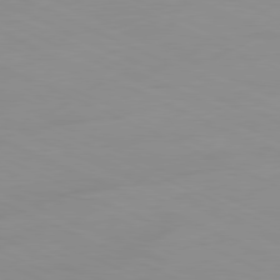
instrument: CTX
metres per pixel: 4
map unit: Ap
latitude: -81.2754
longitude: -93.4615
